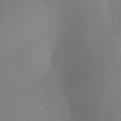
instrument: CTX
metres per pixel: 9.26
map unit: lAvf
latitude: 25.3859
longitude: -112.3089
